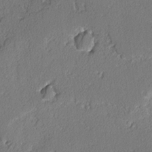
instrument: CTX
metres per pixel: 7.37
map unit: lAvf
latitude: -2.7274
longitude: -109.0836
